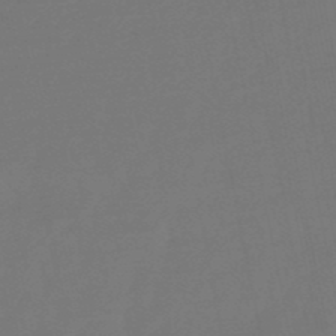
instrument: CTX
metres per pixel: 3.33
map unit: eHb
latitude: -49.8234
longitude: 78.6518
